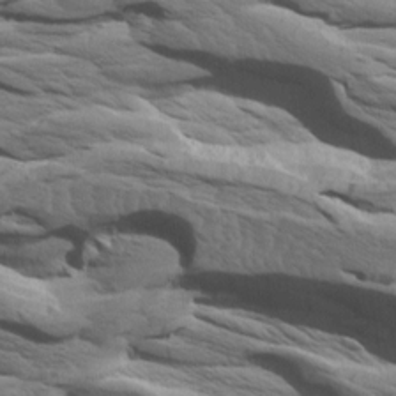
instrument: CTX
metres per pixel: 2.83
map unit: Aa
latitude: 8.2901
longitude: -134.3845
